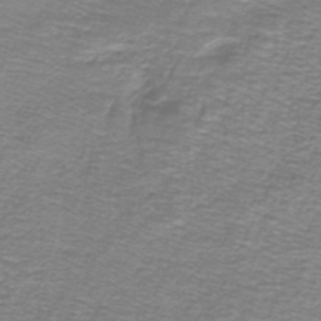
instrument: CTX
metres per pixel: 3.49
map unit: lHb
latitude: -41.5777
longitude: 55.3510
